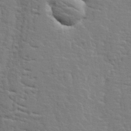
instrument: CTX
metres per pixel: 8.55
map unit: lHvf
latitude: 25.3481
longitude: 143.5021
